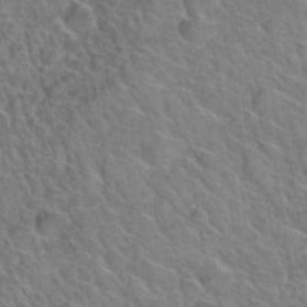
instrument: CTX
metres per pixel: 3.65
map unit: Hto
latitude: 34.1955
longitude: -47.3482
